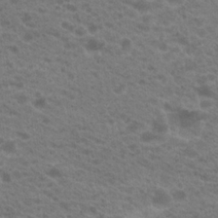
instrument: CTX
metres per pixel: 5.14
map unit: Hto
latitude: 20.8191
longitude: -38.3656
